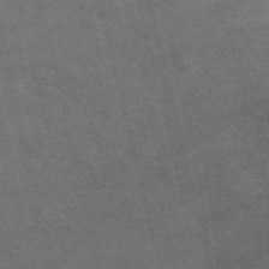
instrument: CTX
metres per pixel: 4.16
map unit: ANa
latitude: 51.4237
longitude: -70.8947
